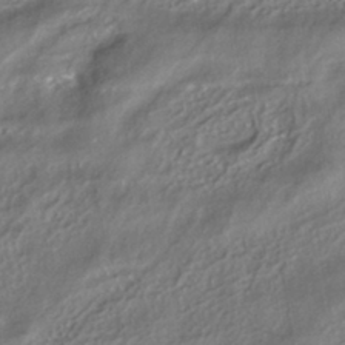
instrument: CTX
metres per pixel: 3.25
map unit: HNhu
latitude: -41.3132
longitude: 107.4266
